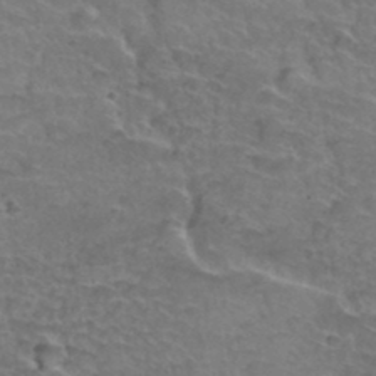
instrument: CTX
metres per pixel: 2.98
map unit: Hto
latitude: 35.1214
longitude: -44.4034
